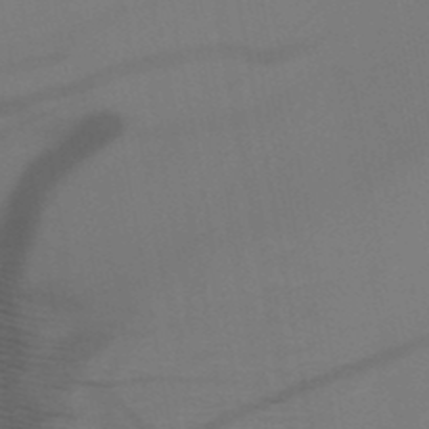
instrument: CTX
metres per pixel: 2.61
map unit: HNb
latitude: -50.8219
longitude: -44.4979
